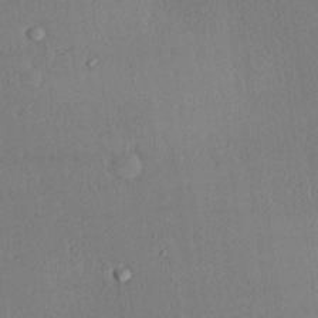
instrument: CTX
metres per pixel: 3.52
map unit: Hve
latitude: 18.9513
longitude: 149.7478
